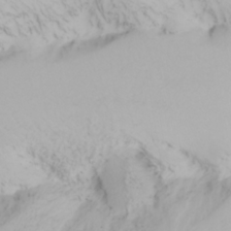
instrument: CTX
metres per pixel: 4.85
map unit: Nhu
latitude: -6.4062
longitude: -89.5372
